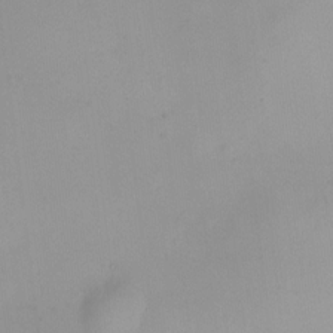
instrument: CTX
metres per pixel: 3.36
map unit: HNhu
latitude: 6.0444
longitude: 9.0297
